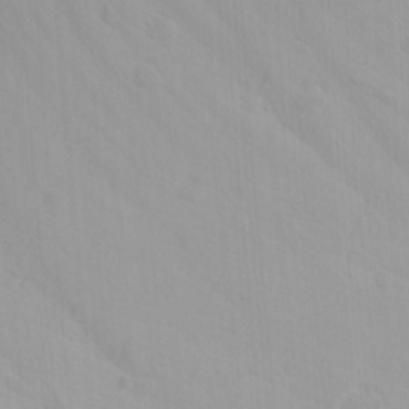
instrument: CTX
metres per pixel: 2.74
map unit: Ave
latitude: 21.6505
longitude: -137.8961
